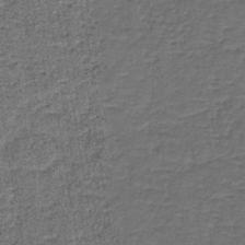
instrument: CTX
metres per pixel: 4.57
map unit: lHb
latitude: -39.8611
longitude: 60.7652
